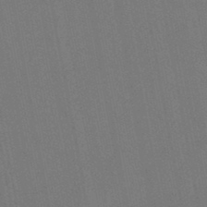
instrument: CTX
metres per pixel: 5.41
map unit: lHb
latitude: -47.5210
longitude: 71.7100
